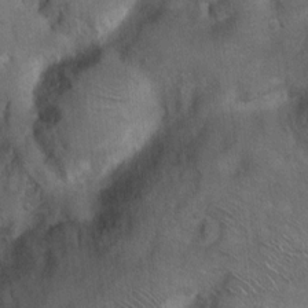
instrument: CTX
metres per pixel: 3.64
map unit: Ht
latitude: 4.3089
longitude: -28.3656
